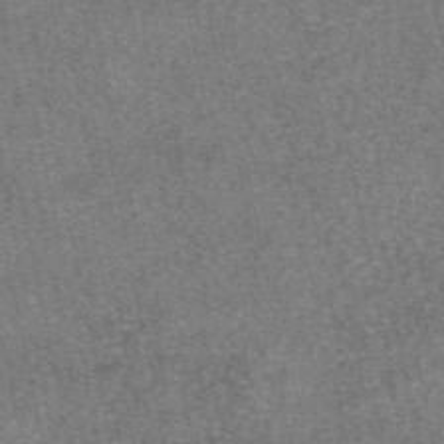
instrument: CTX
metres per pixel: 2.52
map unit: eAb
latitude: 48.4790
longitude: 107.9178
